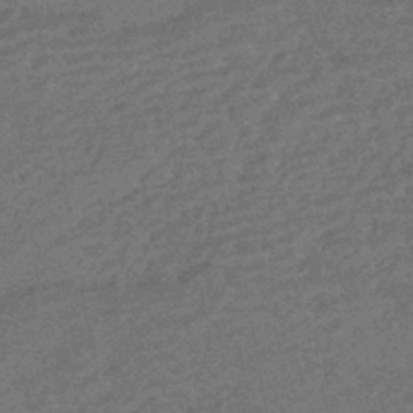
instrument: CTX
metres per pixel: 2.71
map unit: HNhu
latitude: -43.8044
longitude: 99.2565
